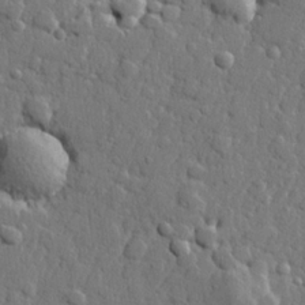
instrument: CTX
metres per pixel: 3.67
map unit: lHvf
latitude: 23.0269
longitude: 143.2376
